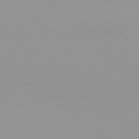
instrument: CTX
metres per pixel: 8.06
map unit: Hpe
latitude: 78.1956
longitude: -144.8380
